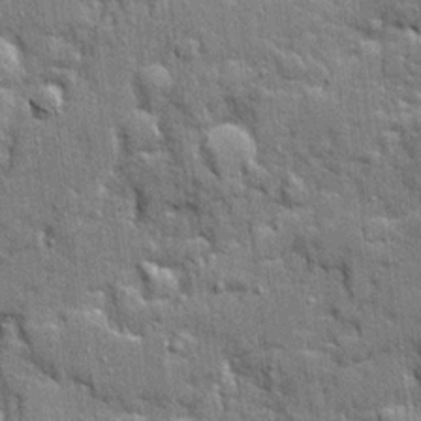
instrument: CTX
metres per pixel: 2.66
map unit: Ave
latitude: 20.2145
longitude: -128.9325
